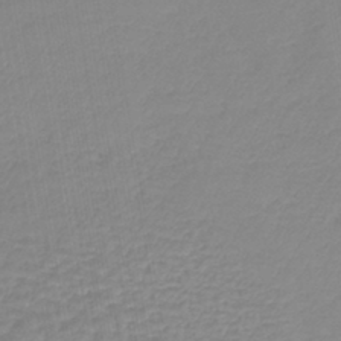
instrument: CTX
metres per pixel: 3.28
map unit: lHb
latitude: -41.7100
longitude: 73.6911
